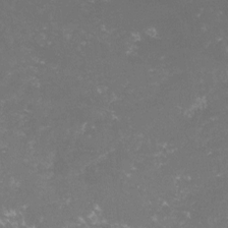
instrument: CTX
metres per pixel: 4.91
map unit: lHvf
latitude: -15.4833
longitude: -100.3278
